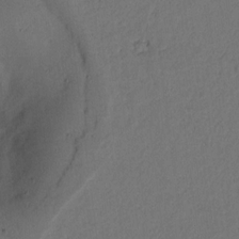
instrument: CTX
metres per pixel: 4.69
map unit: lAvf
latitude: 9.2915
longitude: 166.8408
